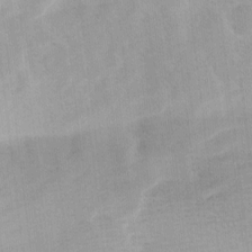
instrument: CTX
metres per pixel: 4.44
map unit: Ave
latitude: 11.3482
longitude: -106.8758
